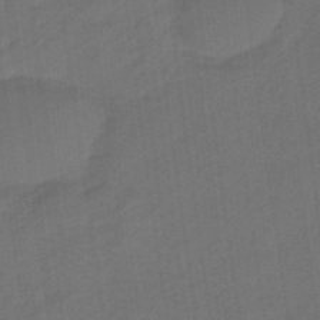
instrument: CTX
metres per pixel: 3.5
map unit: eHb
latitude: -47.1242
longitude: 87.3699
